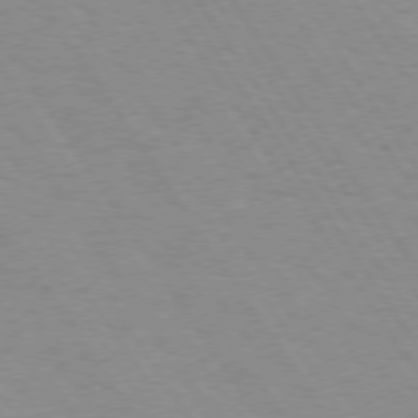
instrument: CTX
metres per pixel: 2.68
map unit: Hpe
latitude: 73.8773
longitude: -136.8569
